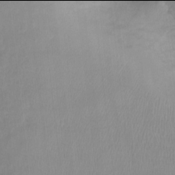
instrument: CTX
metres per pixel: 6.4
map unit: Ht
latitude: -2.0094
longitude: -33.2537
